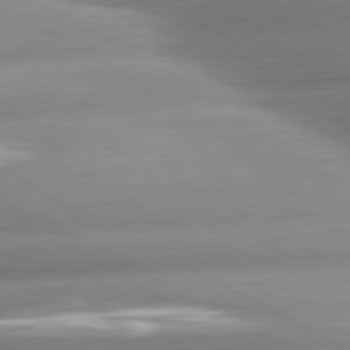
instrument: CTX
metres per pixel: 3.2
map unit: lApd
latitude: 80.7435
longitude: -158.1956
